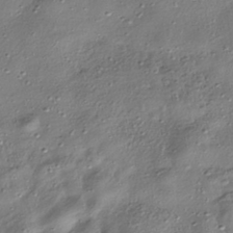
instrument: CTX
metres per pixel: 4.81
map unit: HNhu
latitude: -40.4818
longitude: 107.6155
